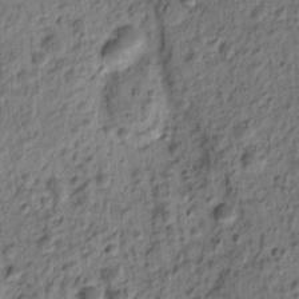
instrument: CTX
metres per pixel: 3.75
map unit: eHh
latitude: -0.4818
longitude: 15.8423
